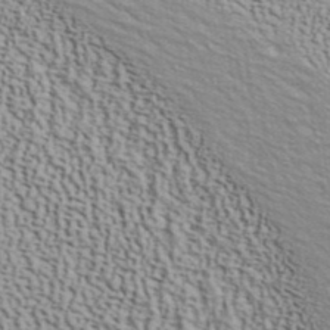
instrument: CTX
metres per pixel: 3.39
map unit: ANa
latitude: 40.6112
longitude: 29.6722
